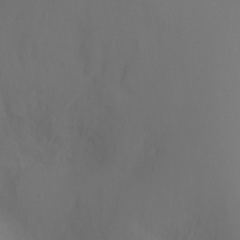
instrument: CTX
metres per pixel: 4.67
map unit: Ht
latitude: -5.4076
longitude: -26.1389
